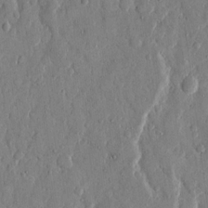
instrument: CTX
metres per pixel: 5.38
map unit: eHh
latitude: 12.8380
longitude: -69.2348
